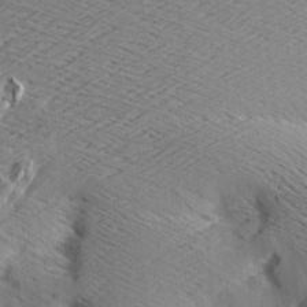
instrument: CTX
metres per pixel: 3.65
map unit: Aa
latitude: 7.7450
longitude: -140.9891
